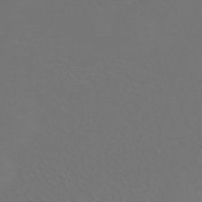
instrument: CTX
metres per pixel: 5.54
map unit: HNhu
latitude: -40.4440
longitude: 99.6911
